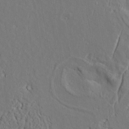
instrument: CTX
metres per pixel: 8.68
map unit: Aa
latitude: 9.1025
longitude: -132.5924
